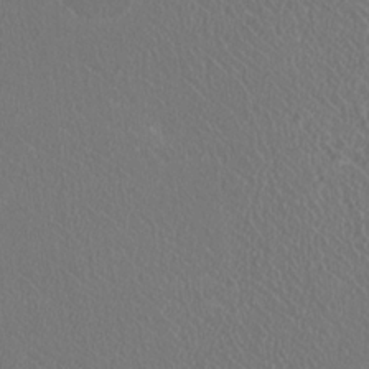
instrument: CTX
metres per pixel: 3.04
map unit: HNhu
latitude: -1.1054
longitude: -1.0269
